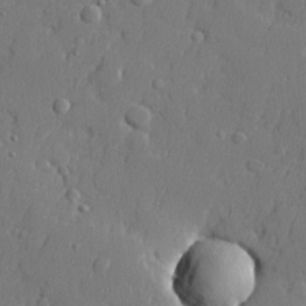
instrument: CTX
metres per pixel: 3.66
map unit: lHvf
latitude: 23.6316
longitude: 141.7855
